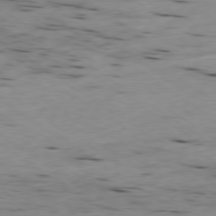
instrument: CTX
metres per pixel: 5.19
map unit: Ap
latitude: -79.6155
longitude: -101.1781
